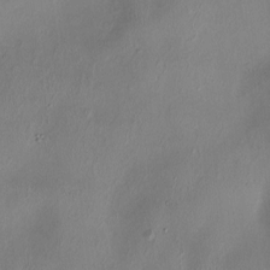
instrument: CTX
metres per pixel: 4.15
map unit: HNhu
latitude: 3.3670
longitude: -5.5182
